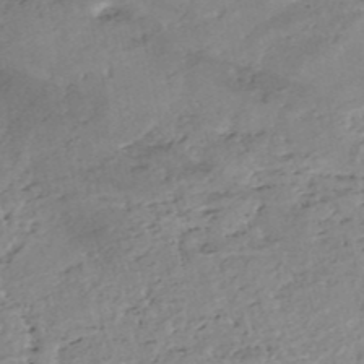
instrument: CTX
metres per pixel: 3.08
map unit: eHh
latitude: -52.3117
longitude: -24.1577
